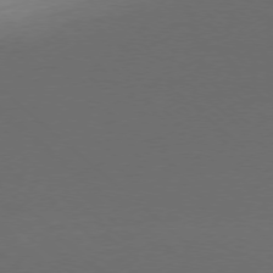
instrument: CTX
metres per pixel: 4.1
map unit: Ap
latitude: -77.5777
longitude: -77.2348
